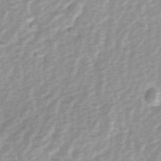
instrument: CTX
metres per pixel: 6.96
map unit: Ave
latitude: 1.2726
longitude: -112.4223
